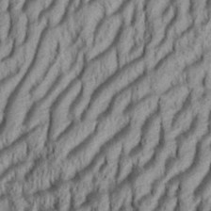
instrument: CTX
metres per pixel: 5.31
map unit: Aa
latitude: 33.9717
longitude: -137.1403
